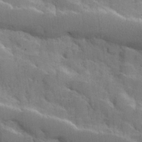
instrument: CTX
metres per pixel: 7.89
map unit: Hve
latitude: 31.3860
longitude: 151.3888
